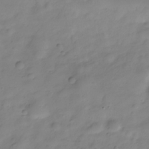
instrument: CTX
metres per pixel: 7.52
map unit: Hve
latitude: -28.6707
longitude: 93.8422
